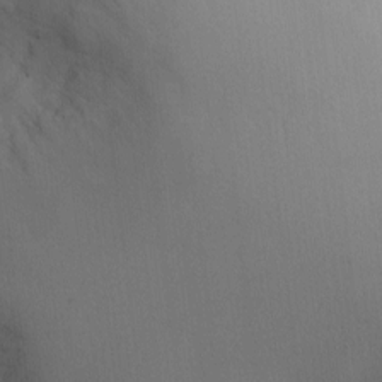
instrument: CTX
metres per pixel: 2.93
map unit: Nhu
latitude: -4.5573
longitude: -80.5924
